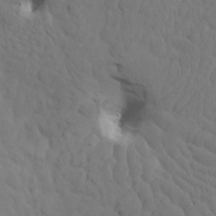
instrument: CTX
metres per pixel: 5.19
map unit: eHh
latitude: -0.7464
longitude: 14.7841
